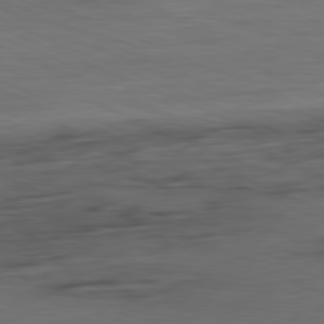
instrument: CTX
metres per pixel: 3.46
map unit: Ap
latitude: -81.4455
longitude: -81.2537
